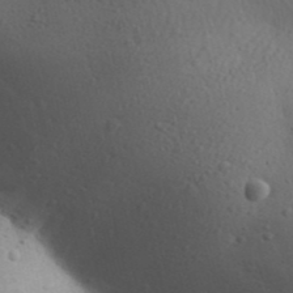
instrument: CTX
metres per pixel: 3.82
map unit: Aa
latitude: 30.8002
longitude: -146.2334
